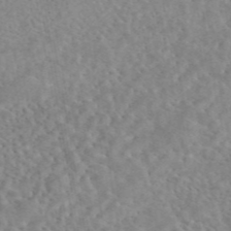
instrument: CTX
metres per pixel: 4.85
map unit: eAb
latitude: 44.8002
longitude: 115.6344
